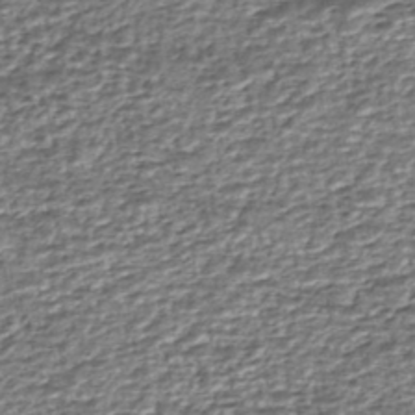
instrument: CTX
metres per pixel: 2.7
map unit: eHh
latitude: -43.5777
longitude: 121.9556
